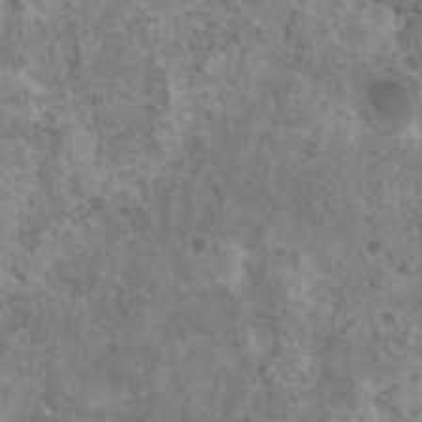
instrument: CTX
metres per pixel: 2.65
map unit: HNhu
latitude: 0.5167
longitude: 3.4643
